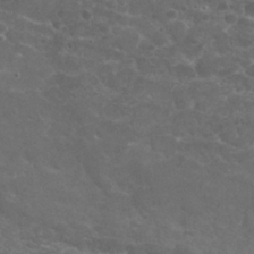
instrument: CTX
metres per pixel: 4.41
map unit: Nhu
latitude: 25.9906
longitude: -51.5182
